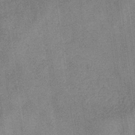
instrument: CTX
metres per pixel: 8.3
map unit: eHb
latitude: -31.6533
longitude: 74.1417
